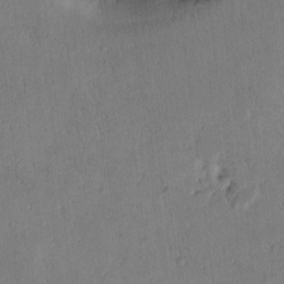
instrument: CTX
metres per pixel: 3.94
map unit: Htu
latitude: -0.8219
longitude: 170.2173
